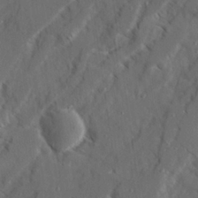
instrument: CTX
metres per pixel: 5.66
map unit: Ave
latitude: 22.7057
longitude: -131.1593
